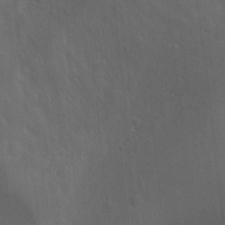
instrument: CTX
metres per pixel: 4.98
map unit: Htu
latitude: -1.6533
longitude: -76.6868
